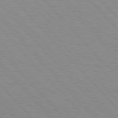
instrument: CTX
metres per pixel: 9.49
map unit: Hpe
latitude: 76.6112
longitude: -154.1011
